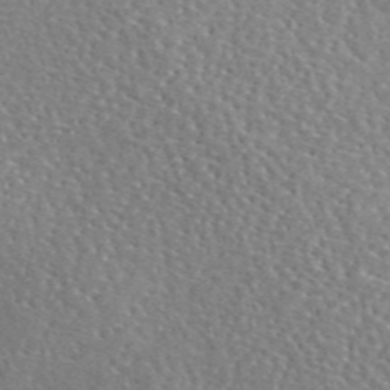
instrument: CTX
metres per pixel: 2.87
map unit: eAb
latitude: 45.7072
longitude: 111.3698
